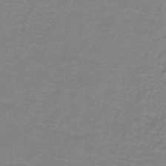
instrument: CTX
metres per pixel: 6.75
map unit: lHb
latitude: -41.9367
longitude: 56.2739
